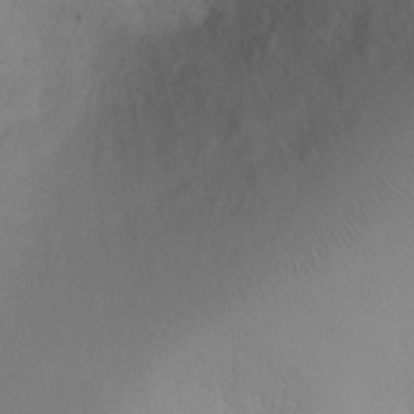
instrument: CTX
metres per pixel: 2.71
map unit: Ht
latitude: 0.2333
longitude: -46.1956
